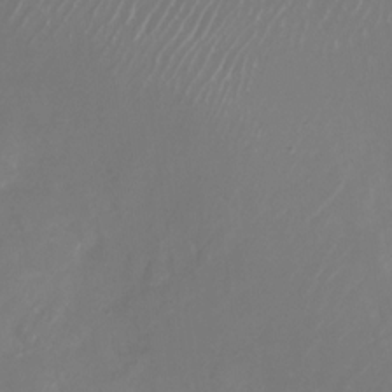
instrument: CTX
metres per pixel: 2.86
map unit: Nhu
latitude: -27.4832
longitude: -72.0633
